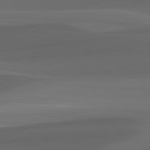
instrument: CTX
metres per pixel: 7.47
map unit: lApd
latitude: 82.4601
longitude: 142.2739
